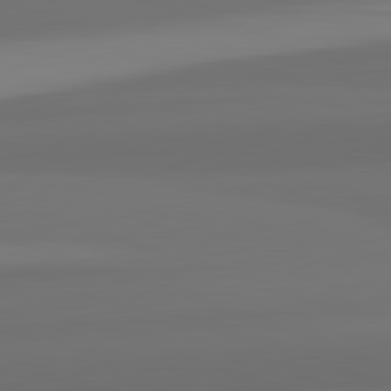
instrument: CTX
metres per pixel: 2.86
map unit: lApd
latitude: 82.7057
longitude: 166.3684
